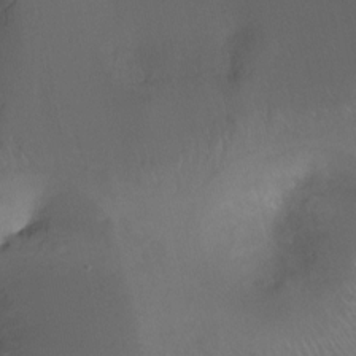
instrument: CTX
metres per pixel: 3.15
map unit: Ht
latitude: -11.4832
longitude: -44.1389
